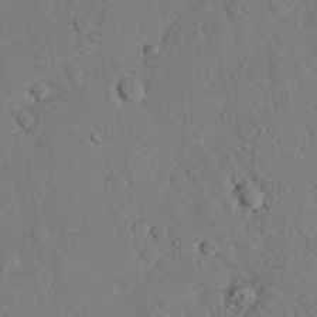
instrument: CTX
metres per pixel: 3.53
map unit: eHh
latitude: 26.8947
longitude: -80.7435
